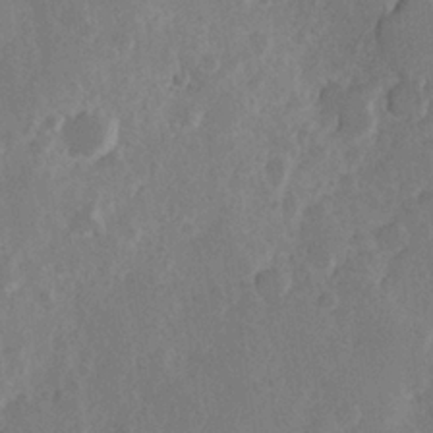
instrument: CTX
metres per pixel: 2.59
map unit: Hve
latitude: 24.1199
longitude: 145.2187
